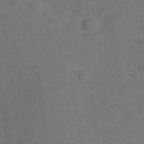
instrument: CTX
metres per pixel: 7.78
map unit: Hve
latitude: -28.7841
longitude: 92.1228
